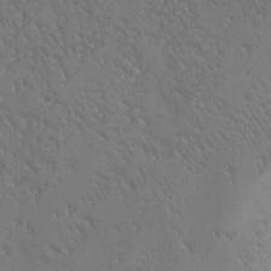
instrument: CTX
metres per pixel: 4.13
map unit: Ave
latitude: -7.3131
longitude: -119.2915
